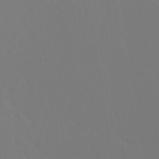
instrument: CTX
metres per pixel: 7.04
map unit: Nhu
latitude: 30.5924
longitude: -58.1389
